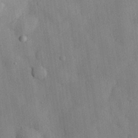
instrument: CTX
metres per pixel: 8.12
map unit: eHh
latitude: 28.7813
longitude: -77.2726
